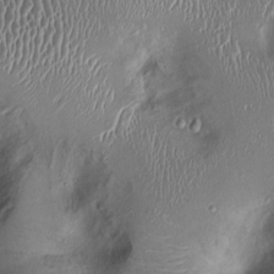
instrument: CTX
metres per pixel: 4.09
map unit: Ht
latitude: -1.0865
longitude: -13.6316
